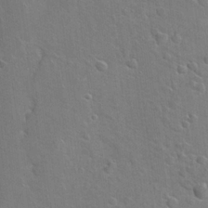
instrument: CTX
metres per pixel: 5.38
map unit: Hto
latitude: 20.2901
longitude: -49.7261
